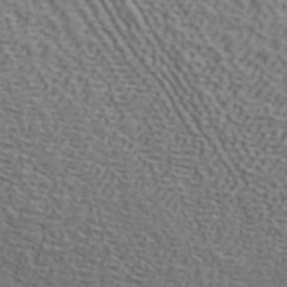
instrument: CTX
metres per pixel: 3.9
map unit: ANa
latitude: 42.2901
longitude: 49.8801
